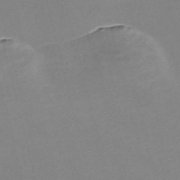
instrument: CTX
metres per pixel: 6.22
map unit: Nve
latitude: -57.6911
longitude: 59.2186
